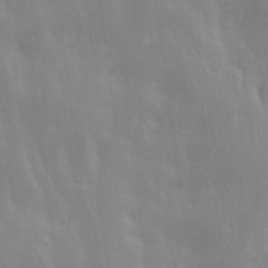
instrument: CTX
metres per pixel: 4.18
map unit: Ave
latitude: 13.5938
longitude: -104.3657
